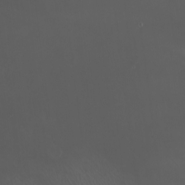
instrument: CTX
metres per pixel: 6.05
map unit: Nhu
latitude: -6.8030
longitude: -91.4049
